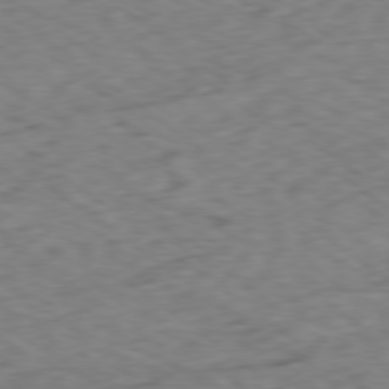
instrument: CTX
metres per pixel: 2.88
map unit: Ap
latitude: -78.9730
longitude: -77.7449
